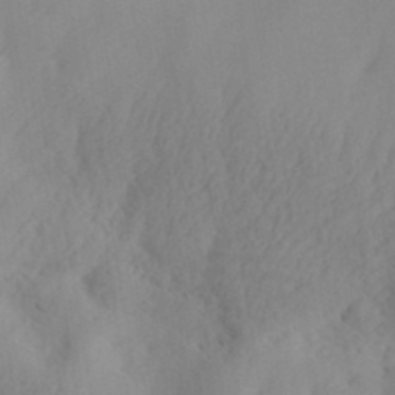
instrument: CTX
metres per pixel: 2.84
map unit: eHh
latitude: 35.6694
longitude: -137.8206
